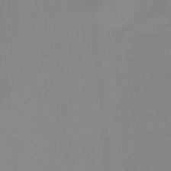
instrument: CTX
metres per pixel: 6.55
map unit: HNb
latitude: -34.1984
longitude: 57.6722
